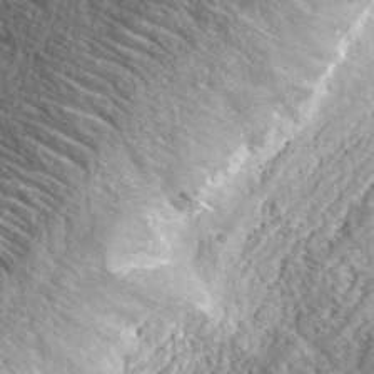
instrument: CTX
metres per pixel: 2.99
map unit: eHh
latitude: 37.2726
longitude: -79.0837
